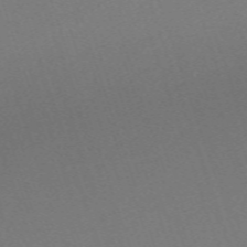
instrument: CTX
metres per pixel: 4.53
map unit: eHh
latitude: -63.2754
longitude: 50.6140
